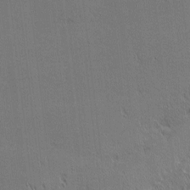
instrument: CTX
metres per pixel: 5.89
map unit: Nhu
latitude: 1.2537
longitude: -78.6680
